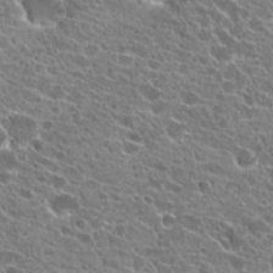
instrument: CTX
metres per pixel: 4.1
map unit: Hto
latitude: 21.7828
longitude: -39.9339
